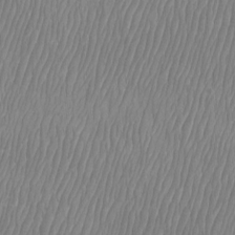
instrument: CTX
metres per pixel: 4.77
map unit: Htu
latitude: -8.8597
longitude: -75.6694
